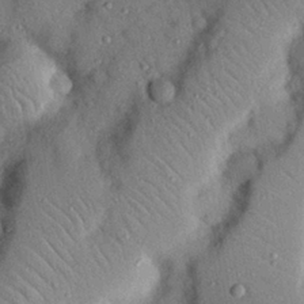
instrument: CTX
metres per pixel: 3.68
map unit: Nhu
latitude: 24.8191
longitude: -73.2159
